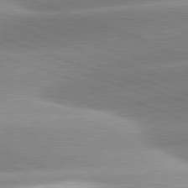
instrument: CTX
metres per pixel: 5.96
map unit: lApd
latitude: 81.4615
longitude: -158.1389
